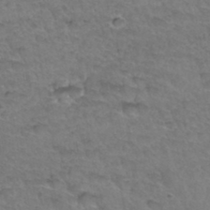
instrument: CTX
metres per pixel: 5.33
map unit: Hto
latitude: 34.4034
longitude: -46.8380
